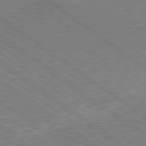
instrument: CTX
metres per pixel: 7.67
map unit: lApd
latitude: 79.5938
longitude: 166.8975
